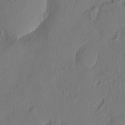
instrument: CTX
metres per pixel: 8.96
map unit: eHh
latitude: 5.4048
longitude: -76.8191
